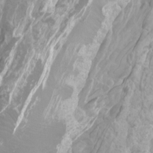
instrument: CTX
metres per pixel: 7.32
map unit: Ht
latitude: -4.0283
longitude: -18.5923
